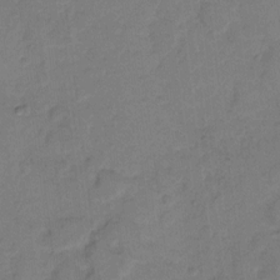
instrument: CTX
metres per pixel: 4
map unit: eHh
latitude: 7.5749
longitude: -63.2348
